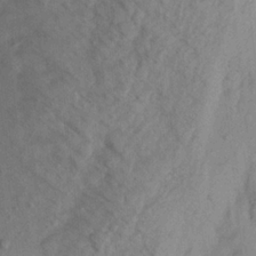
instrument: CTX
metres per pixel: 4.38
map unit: Aa
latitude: 20.7058
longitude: -147.5938
